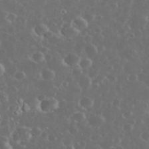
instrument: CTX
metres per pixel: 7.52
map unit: eHh
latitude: 34.4034
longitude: -60.9136
